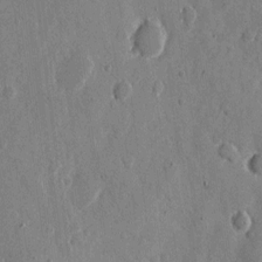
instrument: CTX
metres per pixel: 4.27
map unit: eHh
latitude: 9.8583
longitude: -67.5560
